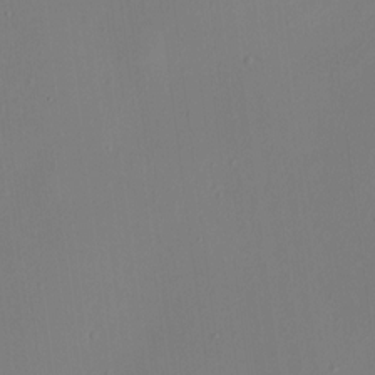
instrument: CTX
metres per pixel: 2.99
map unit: HNhu
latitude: 8.3278
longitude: 12.8408
